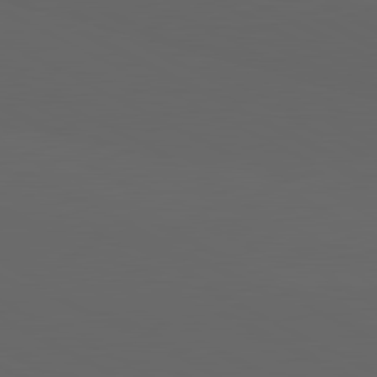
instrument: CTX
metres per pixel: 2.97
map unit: lApd
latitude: 82.1011
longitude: 130.5574
